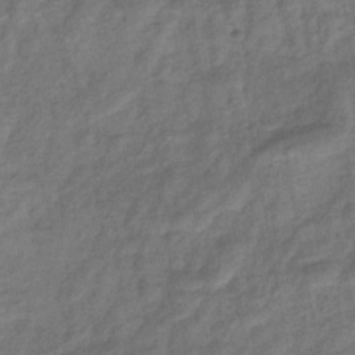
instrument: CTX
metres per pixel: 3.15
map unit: eHb
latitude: -33.1431
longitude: 74.2173
